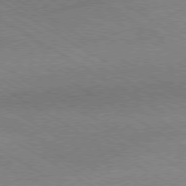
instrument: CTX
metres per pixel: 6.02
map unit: Ap
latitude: -80.1228
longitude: -81.5371
